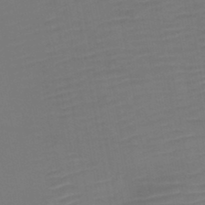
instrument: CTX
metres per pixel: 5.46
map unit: HNb
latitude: -46.5196
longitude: -47.9717
